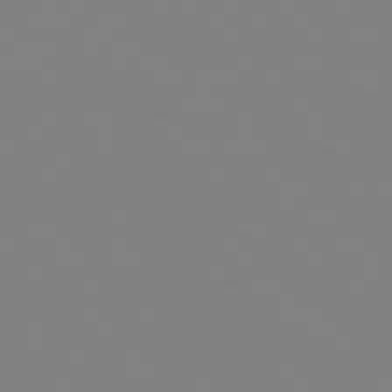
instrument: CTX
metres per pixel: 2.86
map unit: Hpe
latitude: 77.8961
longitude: -161.7638
